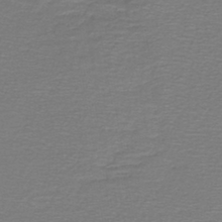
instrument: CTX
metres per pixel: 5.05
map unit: lHb
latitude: -43.1053
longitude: 56.7841
